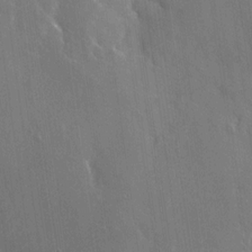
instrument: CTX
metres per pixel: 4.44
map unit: Nhu
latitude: -29.1242
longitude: -80.3278
